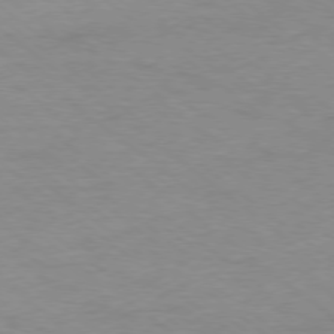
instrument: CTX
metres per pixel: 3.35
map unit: Ap
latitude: -78.5384
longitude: -89.1026
